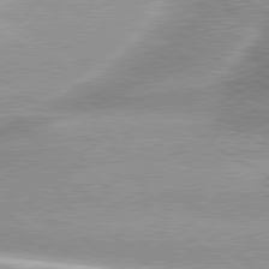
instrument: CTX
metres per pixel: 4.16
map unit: lApd
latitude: 80.0255
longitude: -136.4034
